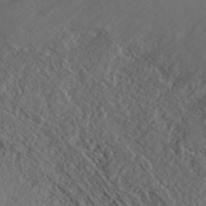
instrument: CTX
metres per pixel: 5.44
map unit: ANa
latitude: 40.0255
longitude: 22.2929
